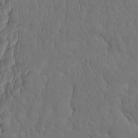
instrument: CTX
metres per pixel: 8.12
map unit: eHh
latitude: -2.3495
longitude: 14.9542
